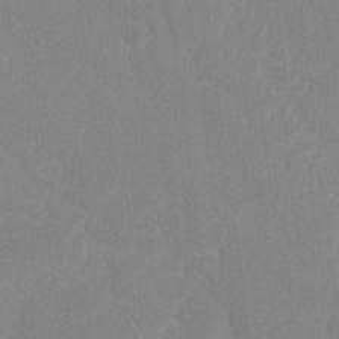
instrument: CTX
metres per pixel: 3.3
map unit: lAvf
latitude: -8.0283
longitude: -113.8394
